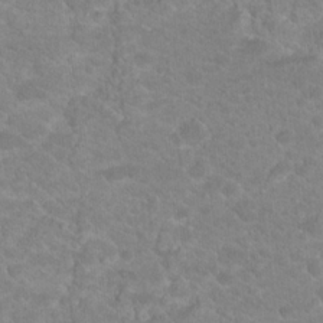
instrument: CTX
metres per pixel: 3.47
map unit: Hto
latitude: 18.6490
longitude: -37.6883
